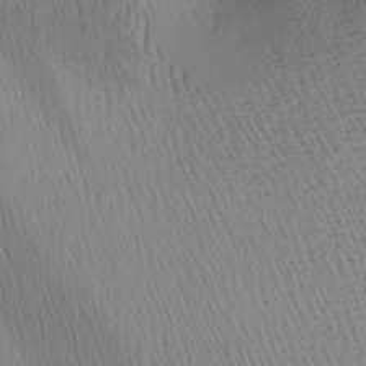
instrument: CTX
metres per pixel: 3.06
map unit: lAa
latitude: -8.5952
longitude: -125.0269
